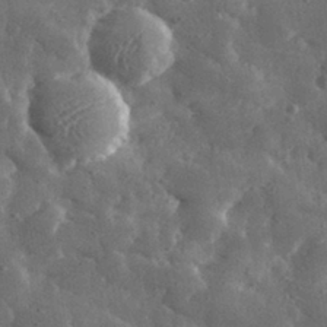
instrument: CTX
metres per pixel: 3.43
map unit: lHvf
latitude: 31.4049
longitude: -88.7436
